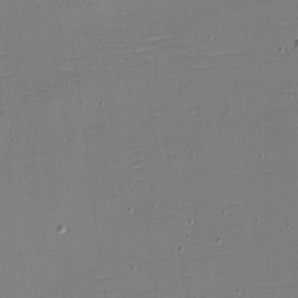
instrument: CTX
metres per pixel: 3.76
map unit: eHh
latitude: -5.3131
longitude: -81.9339
